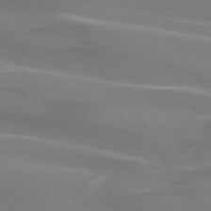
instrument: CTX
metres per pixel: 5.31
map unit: lApd
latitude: 74.0633
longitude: -61.6694
